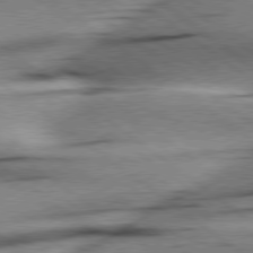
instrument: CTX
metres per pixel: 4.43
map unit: Hpe
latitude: 78.8380
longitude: -154.8002
